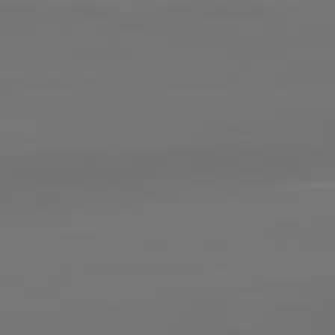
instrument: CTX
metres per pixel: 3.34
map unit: lApd
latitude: 83.3103
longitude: -131.9340
